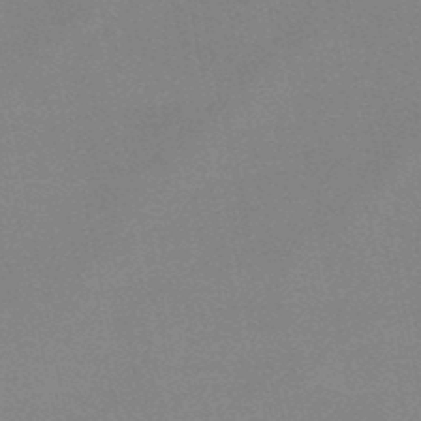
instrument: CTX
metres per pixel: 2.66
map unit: lHb
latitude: -48.2740
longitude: 68.6518
